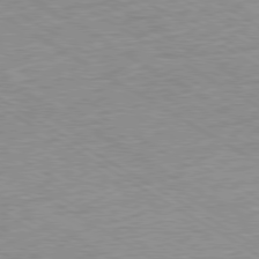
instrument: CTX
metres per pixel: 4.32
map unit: Ap
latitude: -80.2173
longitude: -81.7450
